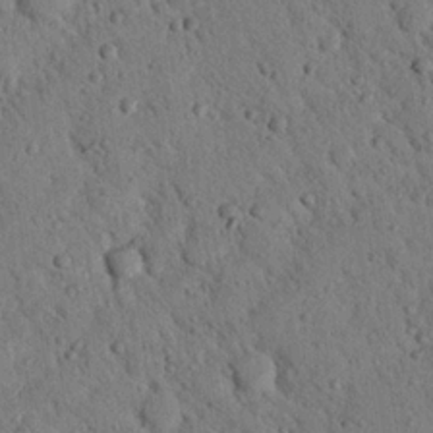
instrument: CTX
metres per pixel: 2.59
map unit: Nhu
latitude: 22.5735
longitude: -76.6112
